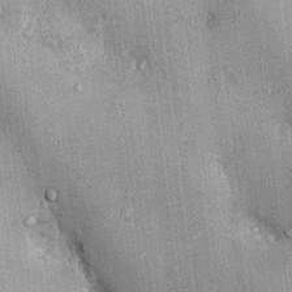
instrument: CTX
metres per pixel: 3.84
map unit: Ht
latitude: -3.4265
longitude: -12.9325
